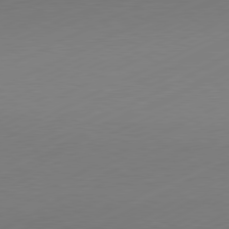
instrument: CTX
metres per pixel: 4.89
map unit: Hpe
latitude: -81.8612
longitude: 13.0675
